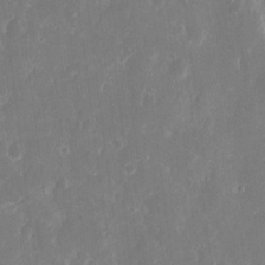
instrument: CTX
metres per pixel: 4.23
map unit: eHh
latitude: 14.0444
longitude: -72.6491
